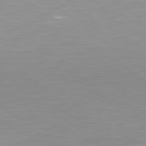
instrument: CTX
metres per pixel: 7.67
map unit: Hpe
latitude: 79.4616
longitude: -129.0458
